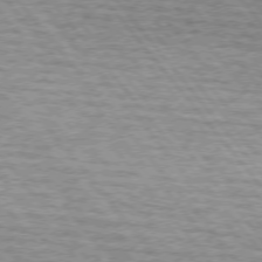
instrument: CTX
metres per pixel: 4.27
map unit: lApd
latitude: 73.8395
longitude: -77.4237
